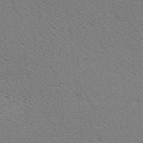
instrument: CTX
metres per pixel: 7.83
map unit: Hve
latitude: 2.8191
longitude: -125.1403
